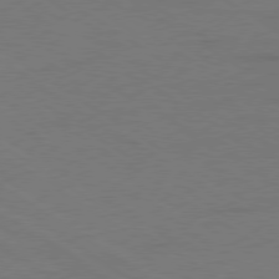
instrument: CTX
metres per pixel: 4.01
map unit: Ap
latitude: -79.9556
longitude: -53.1403
